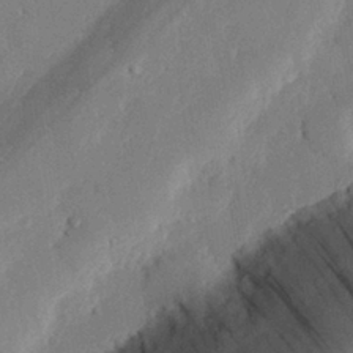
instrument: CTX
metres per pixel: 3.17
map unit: eHh
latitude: 27.6316
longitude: -80.7624
